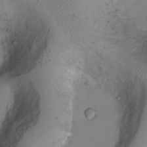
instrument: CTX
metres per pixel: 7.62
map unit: Ht
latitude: -3.5210
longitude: -28.9702
